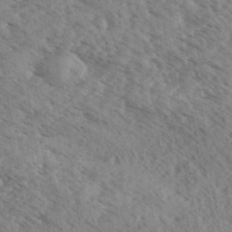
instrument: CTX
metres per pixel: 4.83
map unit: eHh
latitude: 34.7813
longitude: -140.5356
